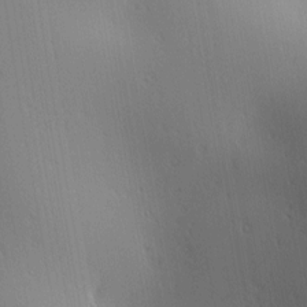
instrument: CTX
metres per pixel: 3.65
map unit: Ave
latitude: 1.9528
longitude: -115.4993
